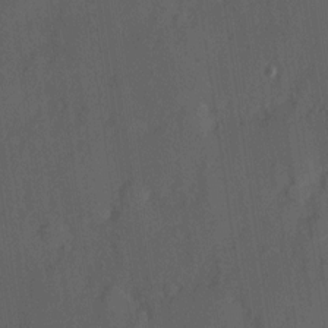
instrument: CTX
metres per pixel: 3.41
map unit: Hve
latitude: 12.9136
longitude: -89.8017
